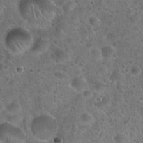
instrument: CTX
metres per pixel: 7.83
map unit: Hto
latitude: 21.9339
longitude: -53.1781
